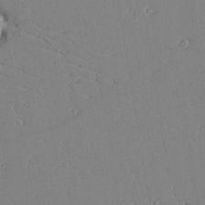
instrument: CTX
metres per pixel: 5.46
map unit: lAvf
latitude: 16.8947
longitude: -126.2712
